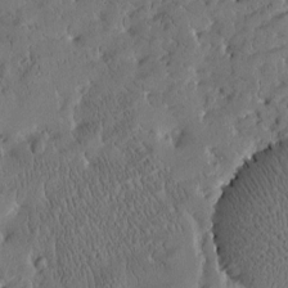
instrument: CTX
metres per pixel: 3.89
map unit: Htu
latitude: -4.0850
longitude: 174.8219
